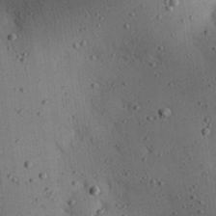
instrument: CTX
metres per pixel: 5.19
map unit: eHh
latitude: 25.1970
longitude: -71.8394
